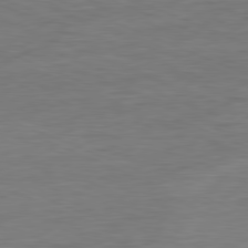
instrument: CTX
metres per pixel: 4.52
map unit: Ap
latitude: -81.2754
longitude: -80.4790
